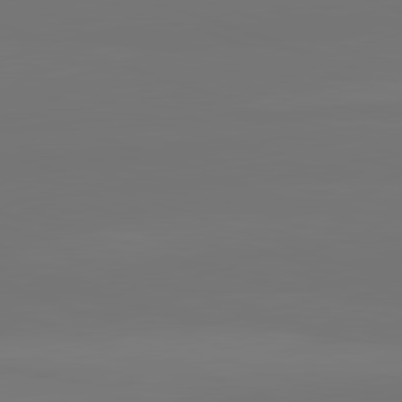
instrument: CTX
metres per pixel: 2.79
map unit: lApd
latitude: 82.3089
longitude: 144.3684
